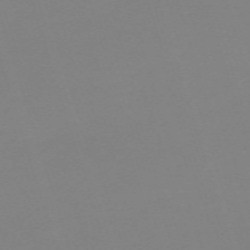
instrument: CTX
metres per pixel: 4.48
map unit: eHh
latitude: -62.4818
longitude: 49.2187
